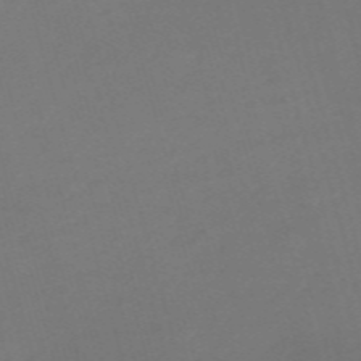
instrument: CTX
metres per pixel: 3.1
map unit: Nve
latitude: -58.9919
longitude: 58.5195
